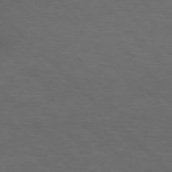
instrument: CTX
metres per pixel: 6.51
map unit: lApd
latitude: 75.7450
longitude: -83.5749
